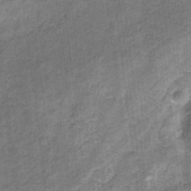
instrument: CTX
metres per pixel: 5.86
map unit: lHb
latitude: -31.2565
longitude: 66.1417
